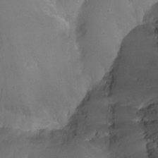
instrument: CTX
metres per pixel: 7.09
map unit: Ht
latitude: -12.6141
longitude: -44.1766
